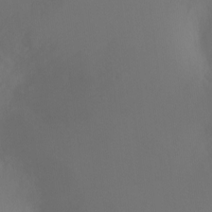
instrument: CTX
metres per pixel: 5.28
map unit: Ht
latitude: -6.9919
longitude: -20.2145
